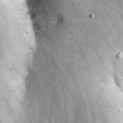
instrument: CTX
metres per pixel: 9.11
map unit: eHh
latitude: 22.2333
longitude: -66.9891
